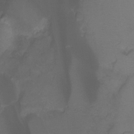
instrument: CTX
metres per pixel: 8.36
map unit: Ht
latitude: -7.2565
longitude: -30.1767
